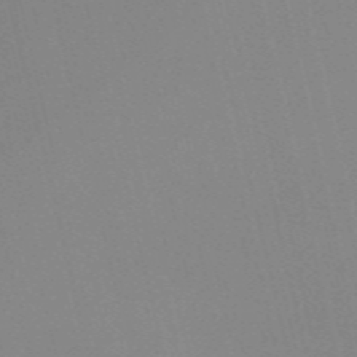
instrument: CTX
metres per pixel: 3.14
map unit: Nve
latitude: -57.4454
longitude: 63.1620
